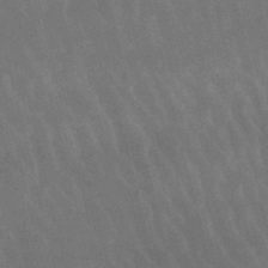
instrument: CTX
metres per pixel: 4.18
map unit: lHb
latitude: -47.9745
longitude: 76.3684
